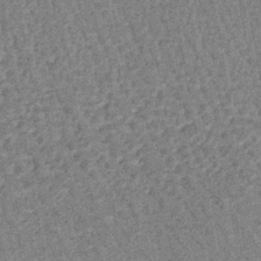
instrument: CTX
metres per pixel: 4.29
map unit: lHb
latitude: -44.1039
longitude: 74.2362
